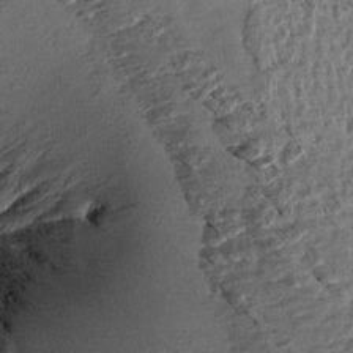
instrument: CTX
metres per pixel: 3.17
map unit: Aa
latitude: 13.7639
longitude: -144.0255
